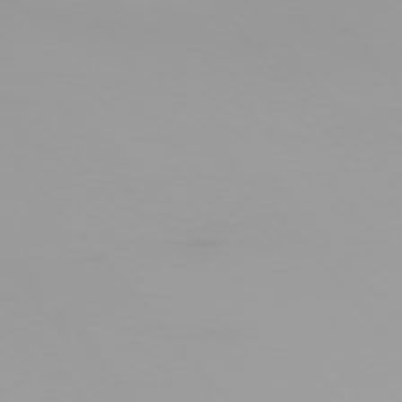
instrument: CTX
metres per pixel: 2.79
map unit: Ap
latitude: -76.7085
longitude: -74.5168
